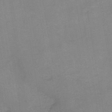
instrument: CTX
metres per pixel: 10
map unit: HNb
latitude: -45.0486
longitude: -38.1200
